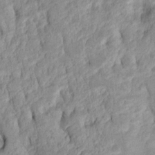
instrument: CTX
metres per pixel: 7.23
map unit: Hto
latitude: 7.4048
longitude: -37.2537
